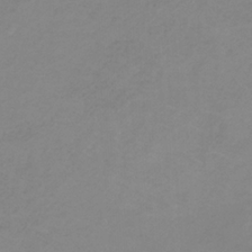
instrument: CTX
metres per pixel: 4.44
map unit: HNb
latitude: -32.4062
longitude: 60.7841
